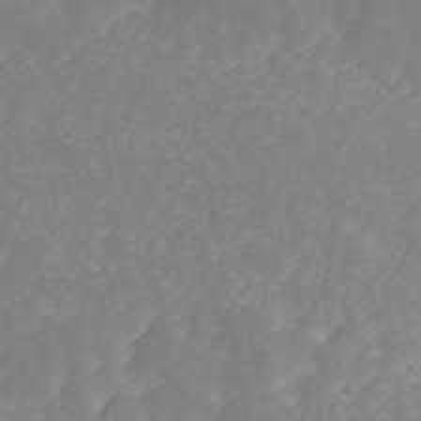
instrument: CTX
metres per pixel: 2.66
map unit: ANa
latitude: 45.1592
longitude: 26.5951
